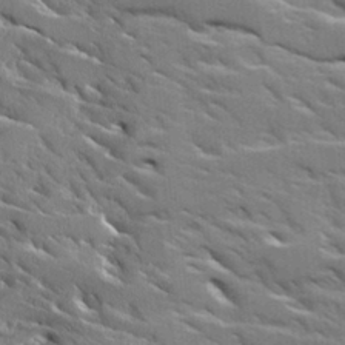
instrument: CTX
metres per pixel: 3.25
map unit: Ave
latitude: 17.5938
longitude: -129.9717
